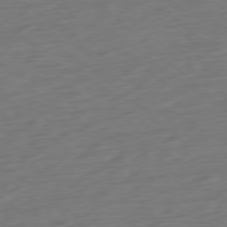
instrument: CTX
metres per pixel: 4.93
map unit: Ap
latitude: -78.0661
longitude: -78.7247
